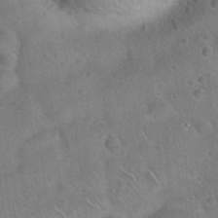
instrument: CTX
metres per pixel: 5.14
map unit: Hto
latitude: 20.5735
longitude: -49.9717
